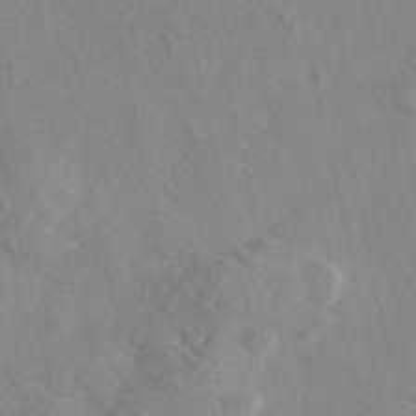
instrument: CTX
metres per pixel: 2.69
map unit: eAb
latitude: 47.2726
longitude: 112.7652
